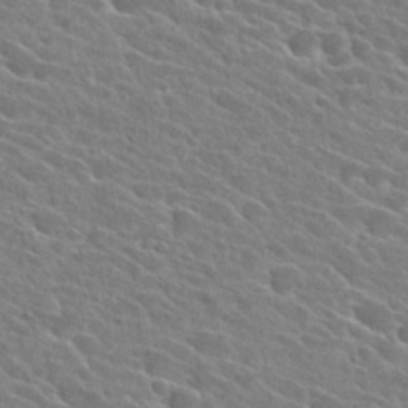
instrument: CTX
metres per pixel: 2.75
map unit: Hto
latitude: 26.6869
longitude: -42.5735
